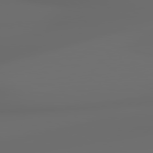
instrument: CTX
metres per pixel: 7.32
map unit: lApd
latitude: 79.0837
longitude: -139.3293
